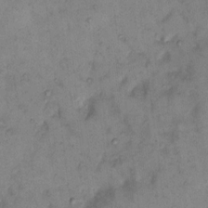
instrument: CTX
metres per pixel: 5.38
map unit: eHh
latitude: 10.4790
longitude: -62.3656
